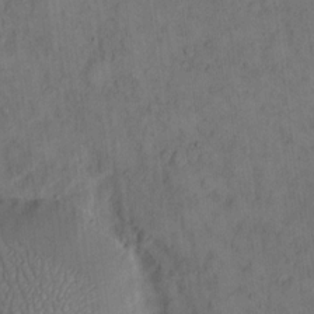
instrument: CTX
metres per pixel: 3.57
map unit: eHh
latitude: 14.2712
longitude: -67.8016
